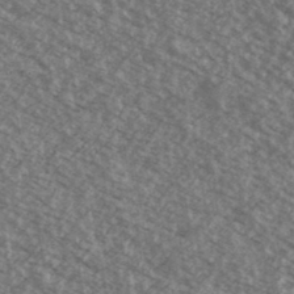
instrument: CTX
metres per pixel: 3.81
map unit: Ave
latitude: 39.0458
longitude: -110.4790
